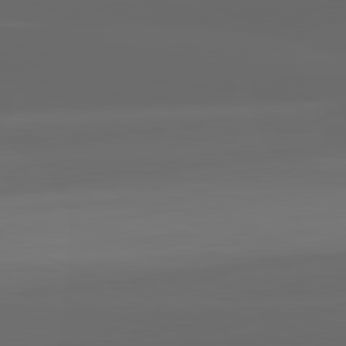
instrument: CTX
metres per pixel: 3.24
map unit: lApd
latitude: 82.1955
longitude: -172.0255
